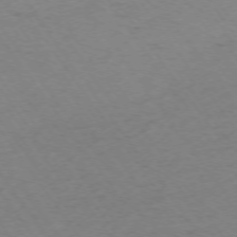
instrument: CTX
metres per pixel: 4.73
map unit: Ap
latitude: -74.3873
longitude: -67.9717
